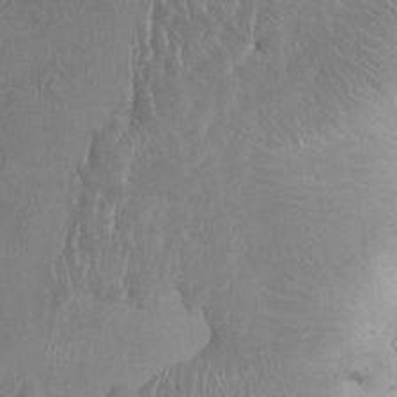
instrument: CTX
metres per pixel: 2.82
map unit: HNhu
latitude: 2.4412
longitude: -6.2522
